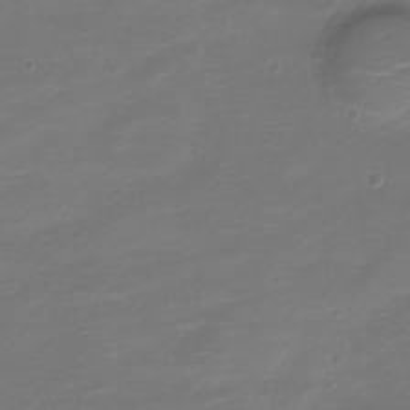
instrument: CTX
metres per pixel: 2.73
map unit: Nve
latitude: -21.0675
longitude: 104.1039
